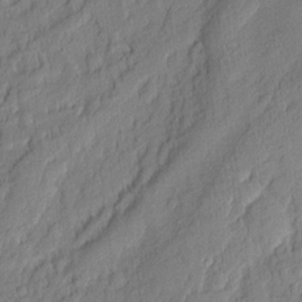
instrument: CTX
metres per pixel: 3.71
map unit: eHh
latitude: 6.6113
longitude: -75.9528
